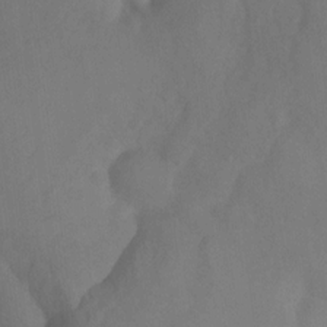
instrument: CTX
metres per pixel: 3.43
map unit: Ht
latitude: 5.3482
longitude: -30.0633
